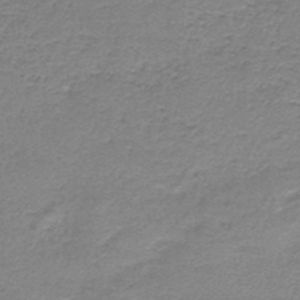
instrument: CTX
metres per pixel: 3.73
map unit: HNb
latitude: -44.8219
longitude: 52.9541
